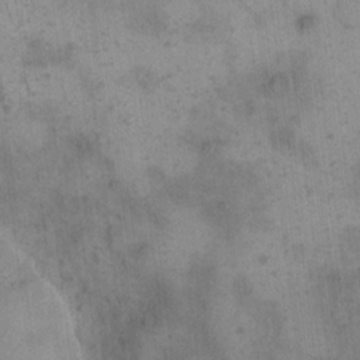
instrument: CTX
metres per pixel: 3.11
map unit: eHh
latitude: 15.5749
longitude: -67.1592
